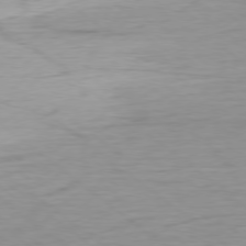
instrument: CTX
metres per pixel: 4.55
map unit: Ap
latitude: -78.5007
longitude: -77.9717
